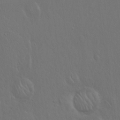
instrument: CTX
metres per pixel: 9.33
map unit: Hto
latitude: 18.1766
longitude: -56.6301
